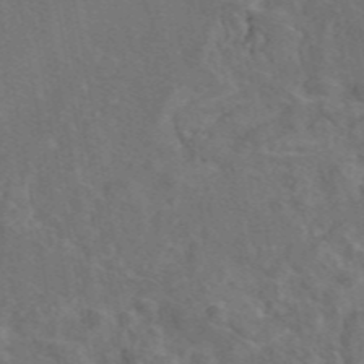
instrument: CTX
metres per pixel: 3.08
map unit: eAb
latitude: 46.6680
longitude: 109.0486
